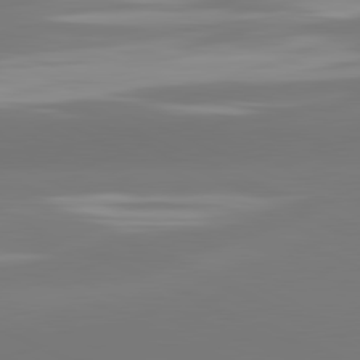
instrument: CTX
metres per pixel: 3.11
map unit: lApd
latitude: 81.5560
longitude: -164.8947
